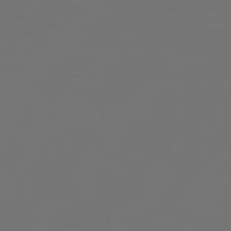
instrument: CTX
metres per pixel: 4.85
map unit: Hpe
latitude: 75.1025
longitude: -129.3859
